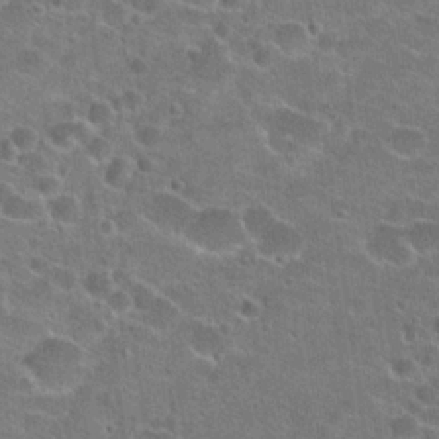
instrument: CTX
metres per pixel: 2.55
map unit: Hto
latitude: 22.2711
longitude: -43.2915
